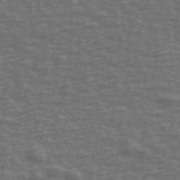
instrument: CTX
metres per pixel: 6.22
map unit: Ave
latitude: 39.9906
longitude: -113.4993
